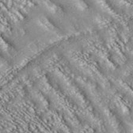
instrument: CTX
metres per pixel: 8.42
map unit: ANa
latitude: 39.6883
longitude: 30.4251
